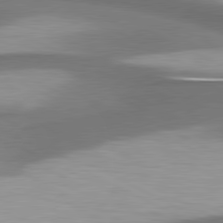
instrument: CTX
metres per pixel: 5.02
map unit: lApd
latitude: 80.7813
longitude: 175.6532
